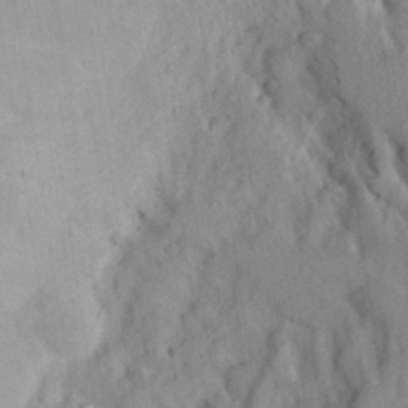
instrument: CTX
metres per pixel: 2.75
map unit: Aa
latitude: 26.4223
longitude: -147.9906
